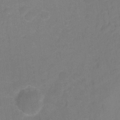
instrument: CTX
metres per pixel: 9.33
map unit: Hto
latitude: -11.1431
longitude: -40.1010
